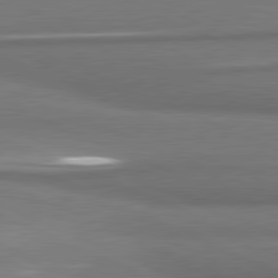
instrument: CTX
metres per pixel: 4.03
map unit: lApd
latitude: 81.5371
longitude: 173.9367
